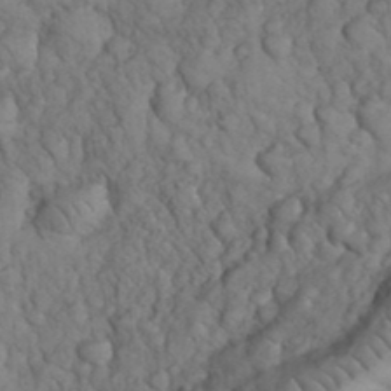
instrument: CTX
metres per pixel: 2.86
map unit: eHh
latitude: 33.2726
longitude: -66.7435
